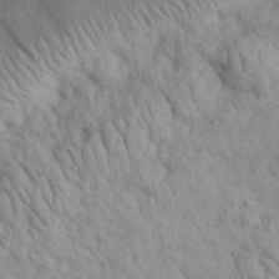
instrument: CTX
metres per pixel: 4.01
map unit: eHh
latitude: 34.7246
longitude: -78.4790
